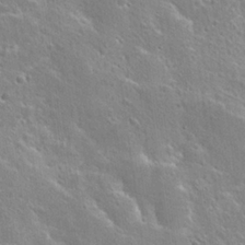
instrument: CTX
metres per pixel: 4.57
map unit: Hto
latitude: 25.4993
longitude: -45.2915
